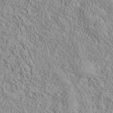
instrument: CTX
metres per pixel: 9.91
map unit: lHvf
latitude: 38.8947
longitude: -90.8380
